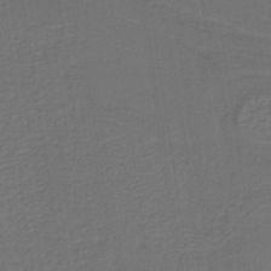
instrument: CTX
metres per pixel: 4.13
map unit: lHb
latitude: -39.3132
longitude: 54.9731
